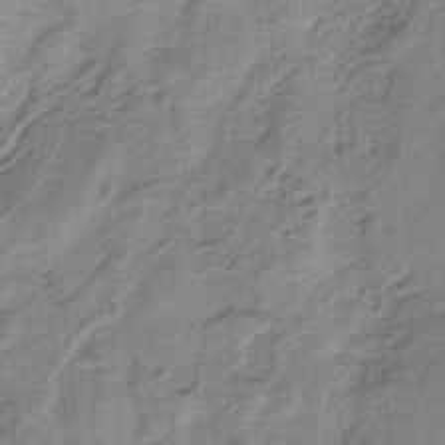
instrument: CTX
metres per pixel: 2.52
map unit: HNb
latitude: -34.8597
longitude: 57.7477
